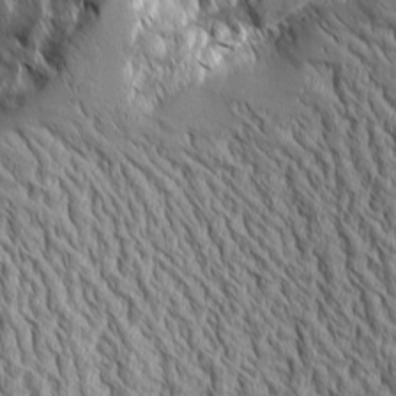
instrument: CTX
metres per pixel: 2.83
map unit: Aa
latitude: 8.7435
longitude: -129.9150
